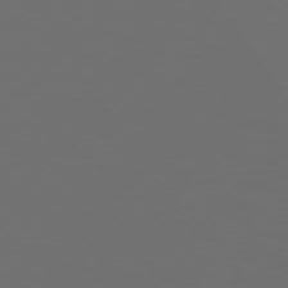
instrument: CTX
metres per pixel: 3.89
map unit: Hpe
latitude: 75.3671
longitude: -128.3089
